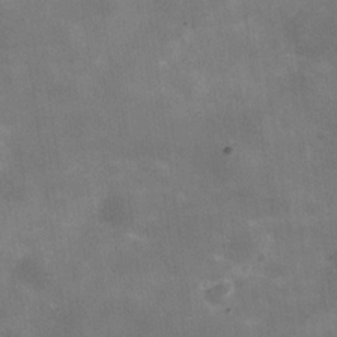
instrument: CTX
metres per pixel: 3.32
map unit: Hve
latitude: -31.1809
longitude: 93.6155
